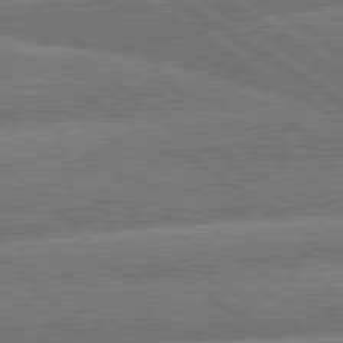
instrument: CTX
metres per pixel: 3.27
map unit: lApd
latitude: 79.9906
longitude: -157.7827
